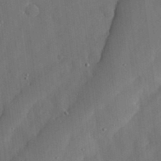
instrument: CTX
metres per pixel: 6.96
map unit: lHvf
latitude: 19.1025
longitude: -113.1214
